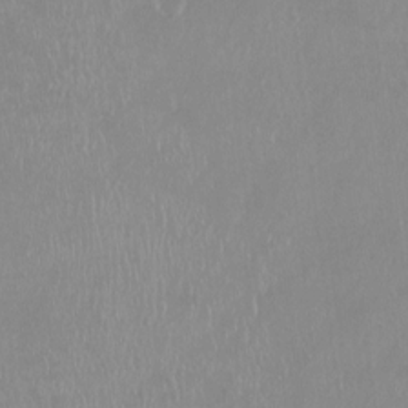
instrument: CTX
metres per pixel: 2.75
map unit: Ht
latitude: -14.3496
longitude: -44.2144
